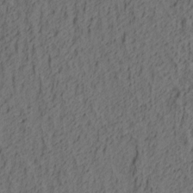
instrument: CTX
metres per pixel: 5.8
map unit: lAa
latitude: 4.4601
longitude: -114.5356
